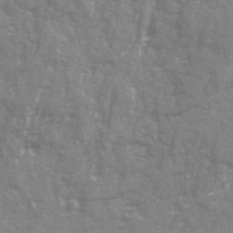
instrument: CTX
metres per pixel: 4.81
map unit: Ave
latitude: 22.0444
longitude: -132.5546
